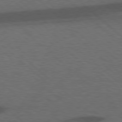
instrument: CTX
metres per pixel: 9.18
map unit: lApd
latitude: 77.5560
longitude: -58.5357
